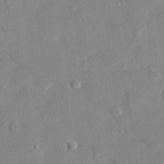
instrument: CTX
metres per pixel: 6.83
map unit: eHh
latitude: 27.9906
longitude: -81.3104
